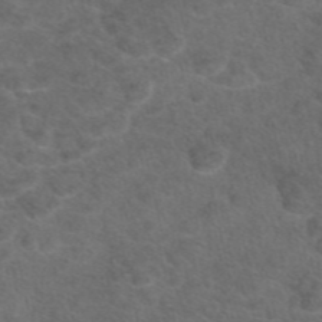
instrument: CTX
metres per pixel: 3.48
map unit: eAb
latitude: 47.7450
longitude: 112.6141
